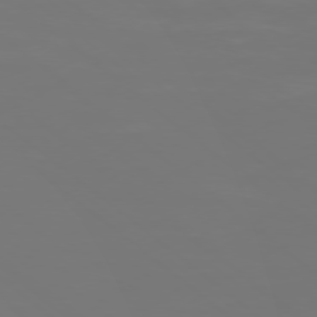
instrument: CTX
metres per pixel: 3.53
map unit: Ap
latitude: -78.3306
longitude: -94.9136
